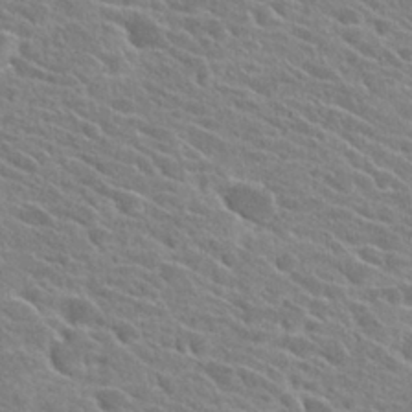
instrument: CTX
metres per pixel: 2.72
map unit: Hto
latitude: 25.3292
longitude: -42.4034
